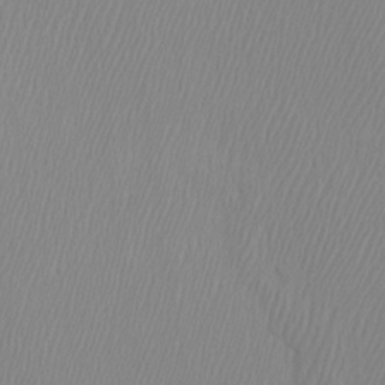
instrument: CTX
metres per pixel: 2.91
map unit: Htu
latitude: -7.1431
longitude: -67.1214
